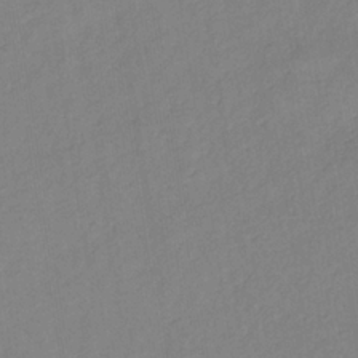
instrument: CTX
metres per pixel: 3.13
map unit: lHb
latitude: -34.7085
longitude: 72.0472
